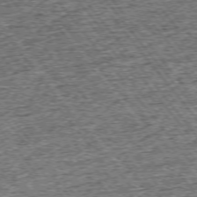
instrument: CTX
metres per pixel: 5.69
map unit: Ap
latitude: -75.1998
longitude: -91.7639
